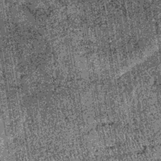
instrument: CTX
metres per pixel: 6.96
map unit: lHb
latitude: -38.9352
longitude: 67.4455
